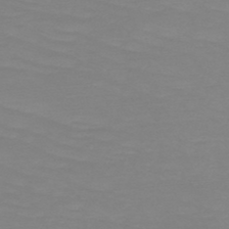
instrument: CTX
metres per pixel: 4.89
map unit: HNb
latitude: -49.3699
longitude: -50.3278
